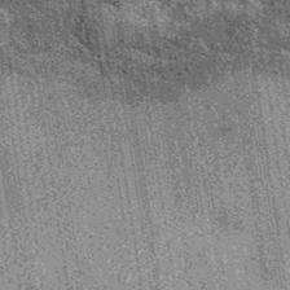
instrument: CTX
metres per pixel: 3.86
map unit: eAb
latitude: 37.6694
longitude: 107.3887
